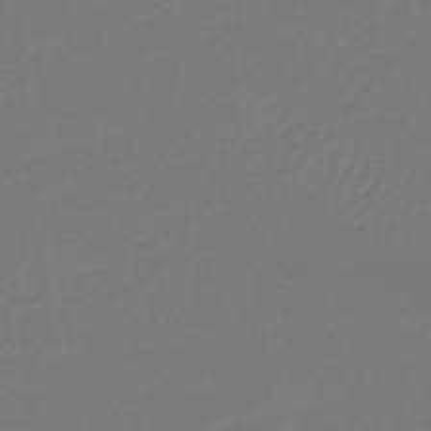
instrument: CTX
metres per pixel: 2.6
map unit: lHb
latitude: -47.1620
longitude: 65.4833
